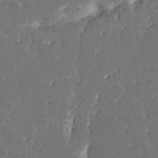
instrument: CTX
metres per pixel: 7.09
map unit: HNhu
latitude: 5.6505
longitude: -6.3656
